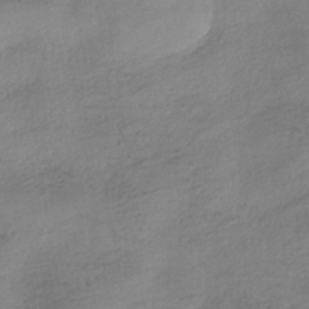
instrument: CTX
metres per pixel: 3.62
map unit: HNhu
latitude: -40.9542
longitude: 99.4076
